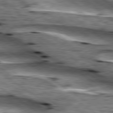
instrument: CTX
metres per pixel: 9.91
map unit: lApd
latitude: 79.7828
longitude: -48.6868
